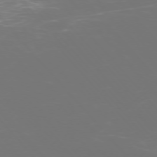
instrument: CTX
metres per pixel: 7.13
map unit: Ap
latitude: -75.5966
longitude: -76.6112
